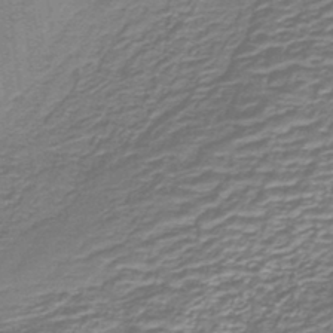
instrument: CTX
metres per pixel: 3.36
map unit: lHb
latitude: -40.2172
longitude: 54.5574
